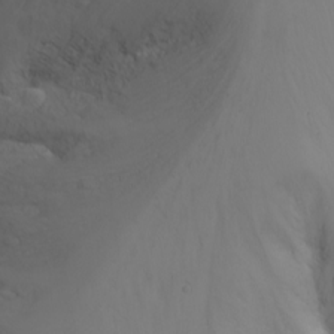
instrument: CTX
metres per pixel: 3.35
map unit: Nhu
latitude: -7.5588
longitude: -70.1578
